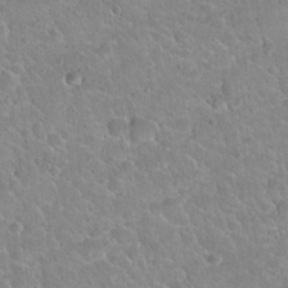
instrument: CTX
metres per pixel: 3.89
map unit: Hto
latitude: 22.1011
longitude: -50.6679
